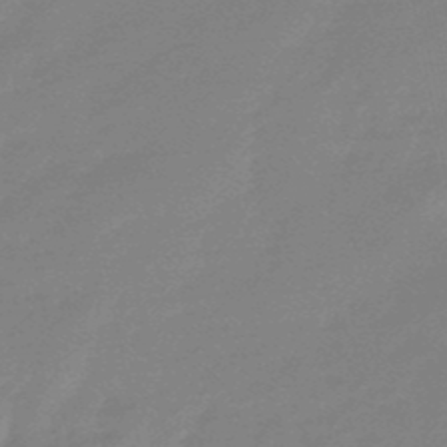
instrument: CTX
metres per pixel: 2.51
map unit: lHb
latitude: -49.0109
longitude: 79.6533
